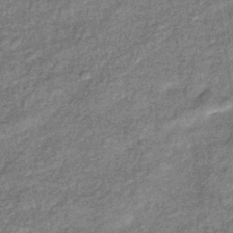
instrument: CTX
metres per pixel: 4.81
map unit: eHb
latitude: -39.3699
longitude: 80.6141
